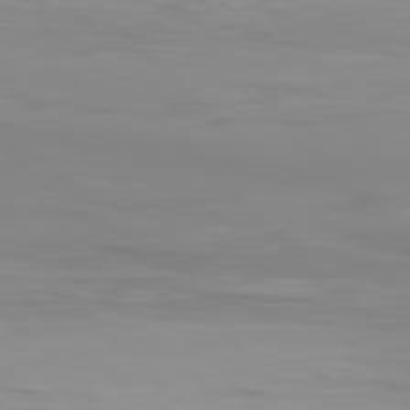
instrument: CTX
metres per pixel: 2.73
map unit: Hpe
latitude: 76.8758
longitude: -164.3845
